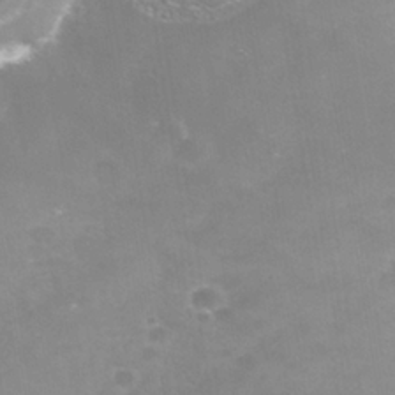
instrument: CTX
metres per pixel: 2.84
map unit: Nhe
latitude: -37.7855
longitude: -113.0647
